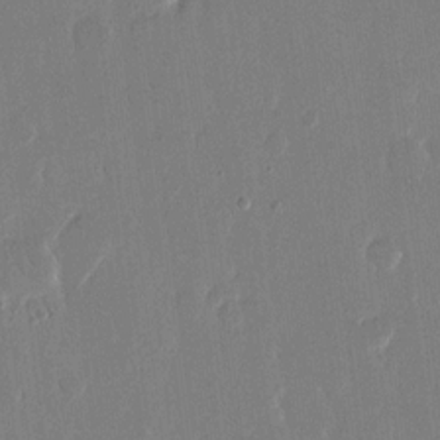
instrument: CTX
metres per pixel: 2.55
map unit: eHh
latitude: 14.7247
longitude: -69.8961
